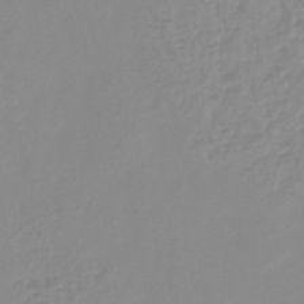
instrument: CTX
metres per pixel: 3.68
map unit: lHb
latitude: -44.2928
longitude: 78.9730
